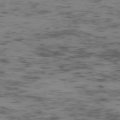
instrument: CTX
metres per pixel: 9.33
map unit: Ap
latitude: -75.5966
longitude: -79.1214
